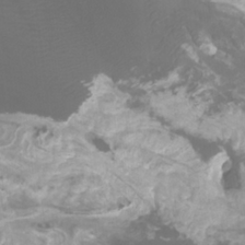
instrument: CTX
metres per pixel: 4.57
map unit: Htu
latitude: -11.1620
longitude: -74.3656
